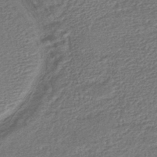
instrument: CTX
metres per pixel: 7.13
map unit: HNhu
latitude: -46.5384
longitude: 102.2362
